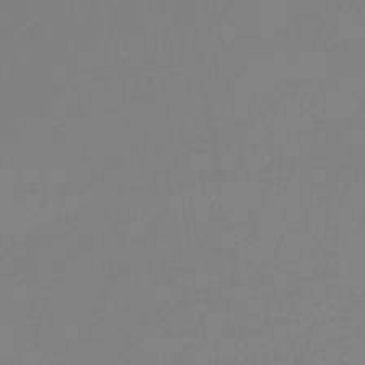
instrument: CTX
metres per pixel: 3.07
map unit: lHb
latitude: -44.3684
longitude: 68.3873
